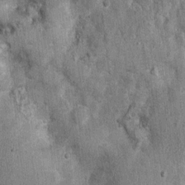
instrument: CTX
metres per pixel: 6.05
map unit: Nhu
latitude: 0.0255
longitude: -16.4790
